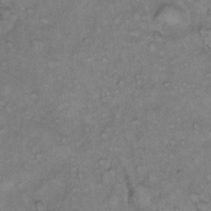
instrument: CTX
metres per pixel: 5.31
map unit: Hto
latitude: 10.4601
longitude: -60.5357
